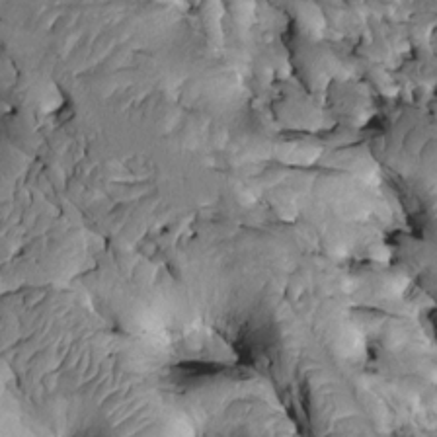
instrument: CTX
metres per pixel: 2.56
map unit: Htu
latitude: -1.1243
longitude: 148.5574
